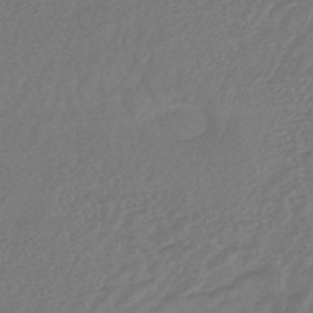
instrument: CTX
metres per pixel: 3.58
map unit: HNhu
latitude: -46.1605
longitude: 91.8045
